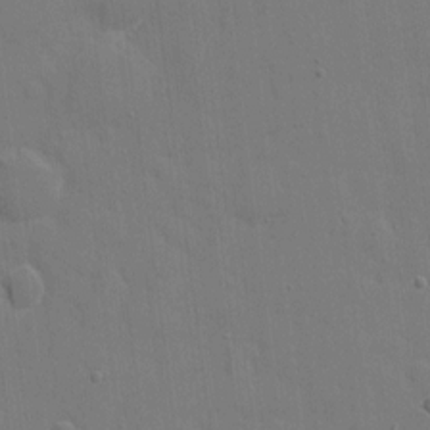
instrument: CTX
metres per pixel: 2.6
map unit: eHh
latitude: 5.8961
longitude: -67.4804
